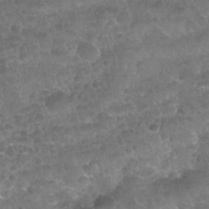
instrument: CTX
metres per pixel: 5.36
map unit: Nhu
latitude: 25.7449
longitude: -52.3467
